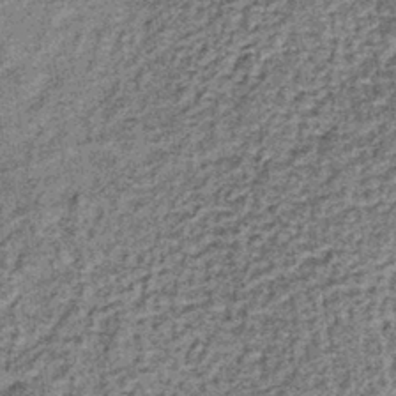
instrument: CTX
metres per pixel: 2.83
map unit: lHb
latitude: -38.2550
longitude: 66.6330
